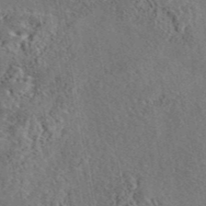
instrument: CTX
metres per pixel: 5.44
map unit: eAb
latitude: 43.8206
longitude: 115.4643
